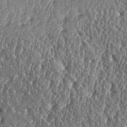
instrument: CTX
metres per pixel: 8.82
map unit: lAa
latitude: -5.8233
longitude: -125.2348
